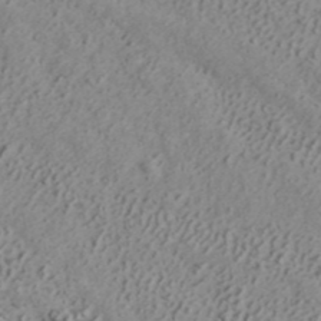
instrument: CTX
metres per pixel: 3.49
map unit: ANa
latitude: 41.5560
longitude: 30.1417
